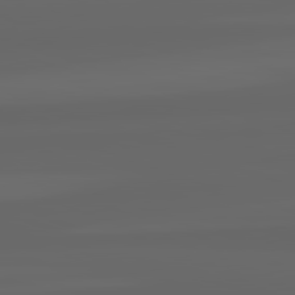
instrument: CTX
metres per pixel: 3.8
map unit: lApd
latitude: 82.3845
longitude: -170.0633
